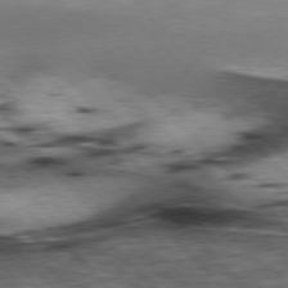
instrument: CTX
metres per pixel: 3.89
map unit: lApd
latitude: 77.3292
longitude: -49.9717
